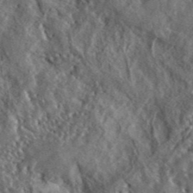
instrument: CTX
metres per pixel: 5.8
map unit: lHvf
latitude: 41.4804
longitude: -89.3671
